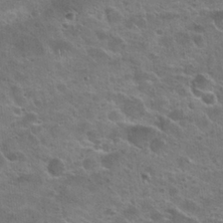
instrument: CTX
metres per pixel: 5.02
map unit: Nhu
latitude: 25.5371
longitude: -50.5923
